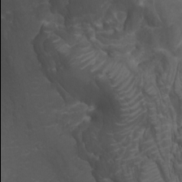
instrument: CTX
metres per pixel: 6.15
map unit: Nhu
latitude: -9.4076
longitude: -77.9906
